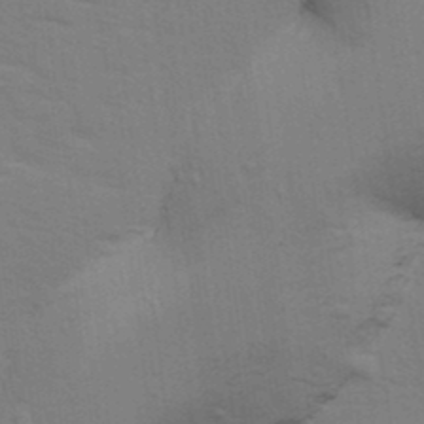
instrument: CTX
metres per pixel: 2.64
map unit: Ave
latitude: 14.8191
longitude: -102.7057
